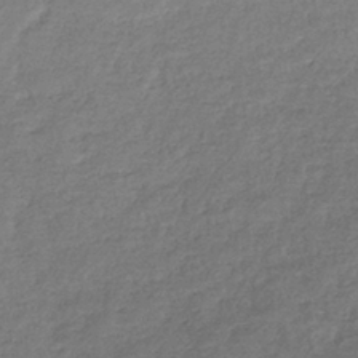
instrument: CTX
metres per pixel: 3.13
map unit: eHb
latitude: -37.3698
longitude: 80.5385
